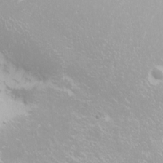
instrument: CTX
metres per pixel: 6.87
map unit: Nhu
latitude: -8.8786
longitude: -70.5546
